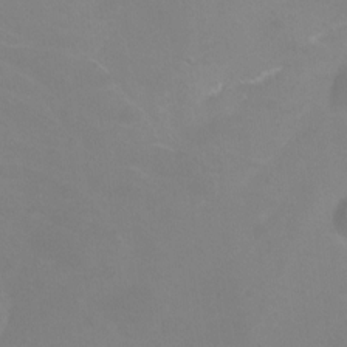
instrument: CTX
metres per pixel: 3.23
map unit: Ht
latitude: 0.4223
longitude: -46.1389
